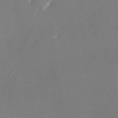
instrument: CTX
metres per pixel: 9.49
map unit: Nhu
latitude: -23.5021
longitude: -70.6490
